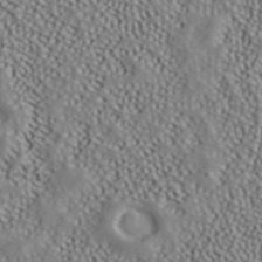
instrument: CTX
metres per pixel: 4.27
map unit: ANa
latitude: 41.1214
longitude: 55.2754
